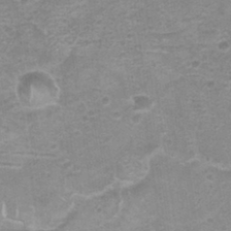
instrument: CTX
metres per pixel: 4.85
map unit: Nhu
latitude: 0.8569
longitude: -17.8961
